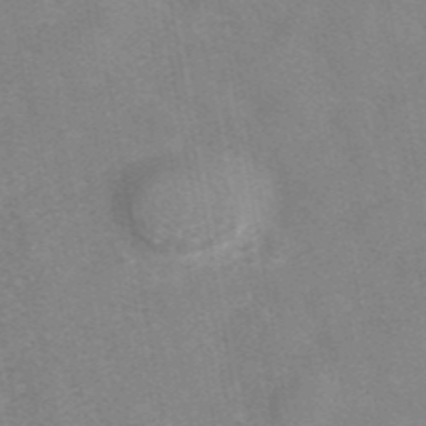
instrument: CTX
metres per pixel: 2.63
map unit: eAb
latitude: 42.4034
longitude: 106.9353
